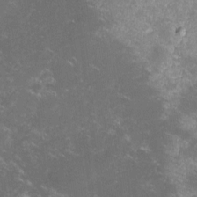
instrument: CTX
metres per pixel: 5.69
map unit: lHvf
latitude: -14.1417
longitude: -100.1011
